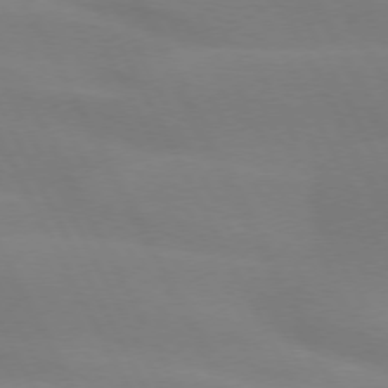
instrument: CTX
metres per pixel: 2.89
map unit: lApd
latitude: 73.4805
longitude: -48.5546
